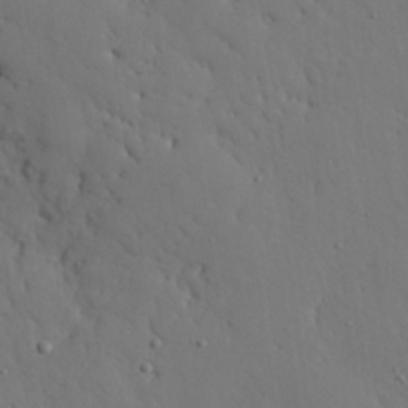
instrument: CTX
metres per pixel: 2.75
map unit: Nhu
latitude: 27.1214
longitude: -72.6491
